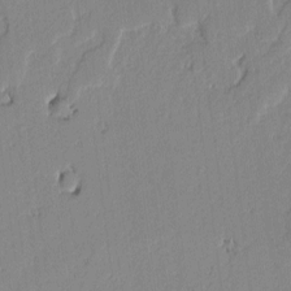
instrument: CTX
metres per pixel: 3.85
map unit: lAvf
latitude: -0.2740
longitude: -106.7246
